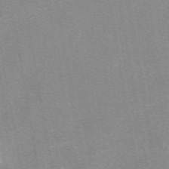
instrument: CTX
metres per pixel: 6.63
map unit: eAb
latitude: 48.7246
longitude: 105.5777
